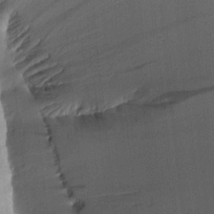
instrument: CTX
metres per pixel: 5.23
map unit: Aa
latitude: 15.4049
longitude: -145.4426
